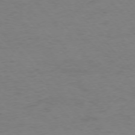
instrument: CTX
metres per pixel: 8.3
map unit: Ap
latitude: -76.3684
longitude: -83.6316
